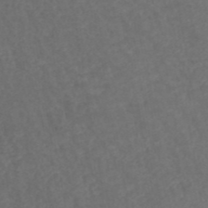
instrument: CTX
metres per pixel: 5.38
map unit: ANa
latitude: 42.8947
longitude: 28.4062
